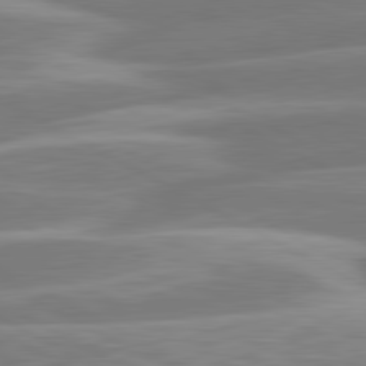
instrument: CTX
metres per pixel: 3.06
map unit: lApd
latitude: 81.0080
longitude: -128.7246
